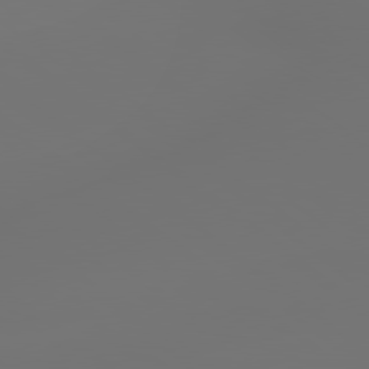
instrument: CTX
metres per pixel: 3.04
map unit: lApd
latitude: 79.2915
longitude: -174.2523
